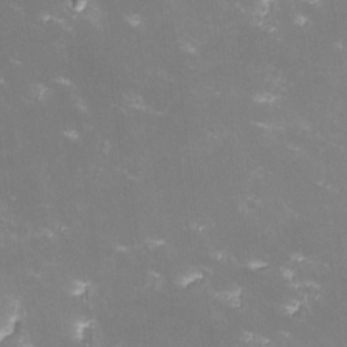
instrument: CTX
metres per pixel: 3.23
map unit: lHvf
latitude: -13.4643
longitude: -100.0255
